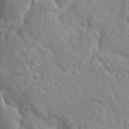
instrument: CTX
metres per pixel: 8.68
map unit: Ave
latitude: 18.4034
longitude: -133.4993
